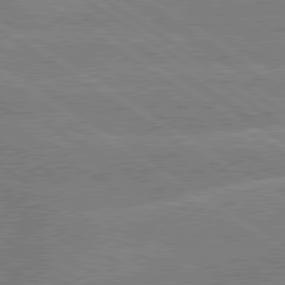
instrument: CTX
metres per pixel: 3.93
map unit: lApd
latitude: 79.7450
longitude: -132.4601
